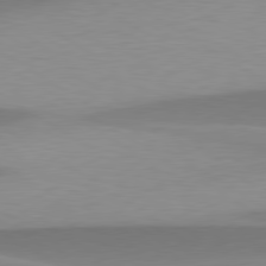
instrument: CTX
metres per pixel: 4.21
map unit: lApd
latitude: 79.8017
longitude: -95.8017
